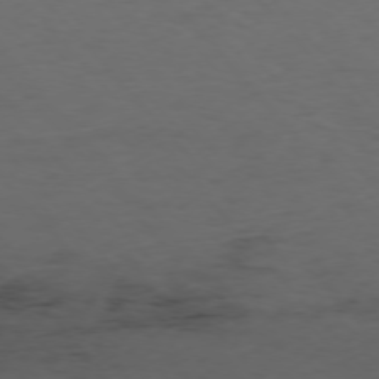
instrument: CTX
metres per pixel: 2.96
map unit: Ap
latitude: -76.1417
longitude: -90.6868
